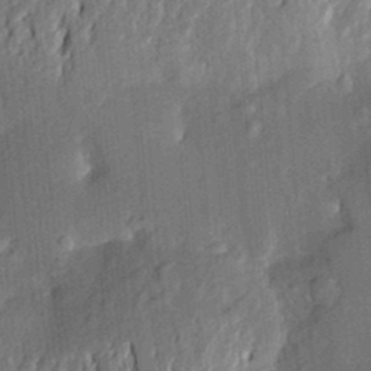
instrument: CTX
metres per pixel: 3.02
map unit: Aa
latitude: 22.4790
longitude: -150.4601
